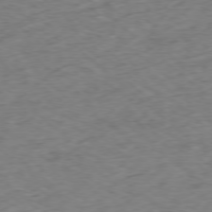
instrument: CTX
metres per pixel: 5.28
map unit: Ap
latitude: -77.7856
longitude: -78.4223
